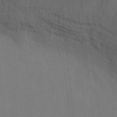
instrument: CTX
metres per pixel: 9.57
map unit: Ht
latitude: -8.9164
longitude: -30.8947
